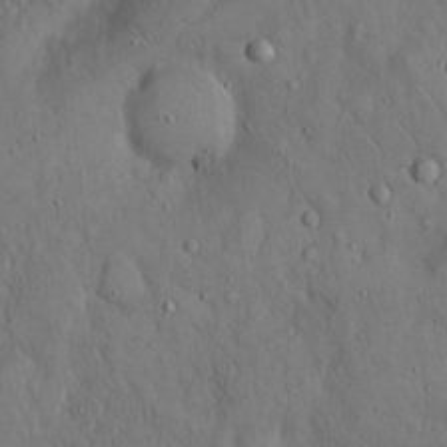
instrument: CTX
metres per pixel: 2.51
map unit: Hto
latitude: 15.3671
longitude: -59.8394
